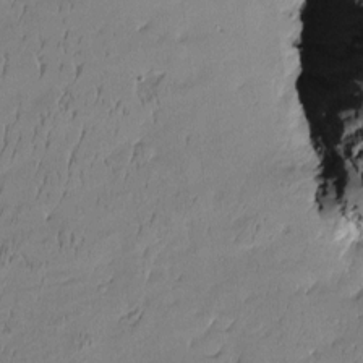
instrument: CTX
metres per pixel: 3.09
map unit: Htu
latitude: -6.0661
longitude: 176.5196
